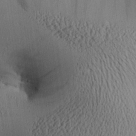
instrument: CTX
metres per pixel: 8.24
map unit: Aa
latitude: 27.6505
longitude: -134.5545
